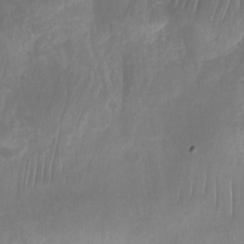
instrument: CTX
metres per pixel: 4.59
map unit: Nhu
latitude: -24.1795
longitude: -71.1214
